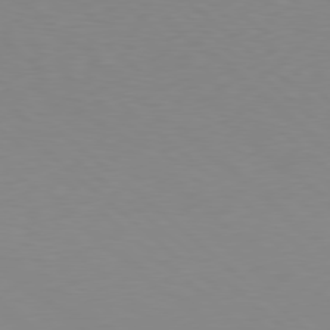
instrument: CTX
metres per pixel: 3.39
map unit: Hpe
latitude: 78.3656
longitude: -165.4615
